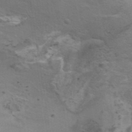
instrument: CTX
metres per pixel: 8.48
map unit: ANa
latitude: 36.0822
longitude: 13.2376
